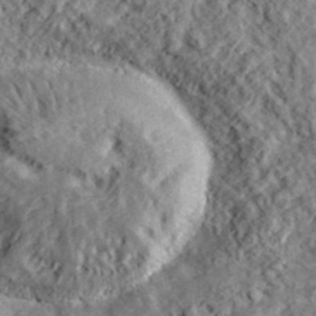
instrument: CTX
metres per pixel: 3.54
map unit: lHvf
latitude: 38.9325
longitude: -88.1767
